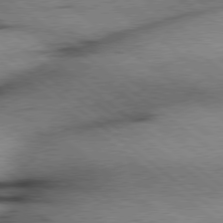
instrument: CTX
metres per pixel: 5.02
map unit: Hpe
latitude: 78.3090
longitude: -154.6301
